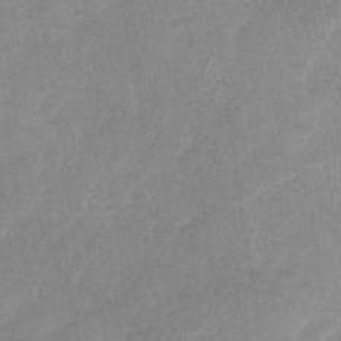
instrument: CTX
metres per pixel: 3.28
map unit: Nhu
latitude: -28.9164
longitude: -63.1781
